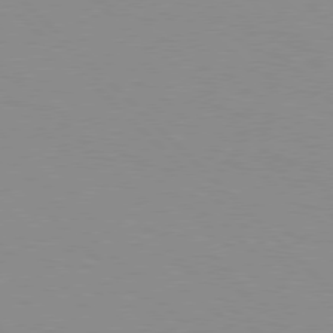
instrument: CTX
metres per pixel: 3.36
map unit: Hpe
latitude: 77.7827
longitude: -160.2333
